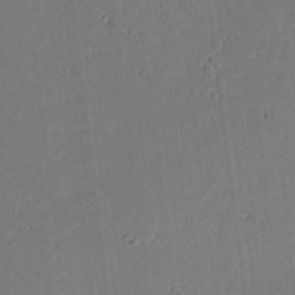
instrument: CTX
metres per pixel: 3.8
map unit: lAvf
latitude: 9.2159
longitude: 167.9367
